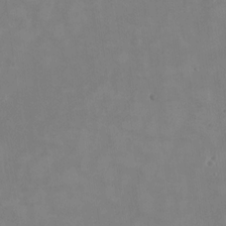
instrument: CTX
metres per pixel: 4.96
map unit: HNhu
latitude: -24.3873
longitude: 51.2565
